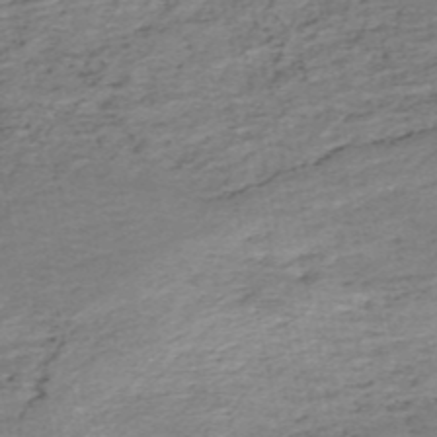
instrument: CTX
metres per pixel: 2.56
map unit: HNb
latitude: -51.8800
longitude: -53.4238
